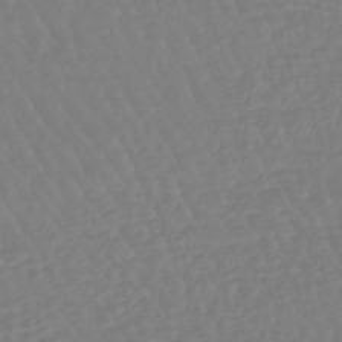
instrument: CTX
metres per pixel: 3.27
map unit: eHb
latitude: -45.7289
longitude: 79.5399
